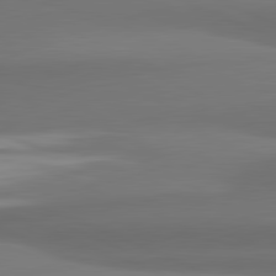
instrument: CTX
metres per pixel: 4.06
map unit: lApd
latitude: 81.8961
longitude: 171.6344
